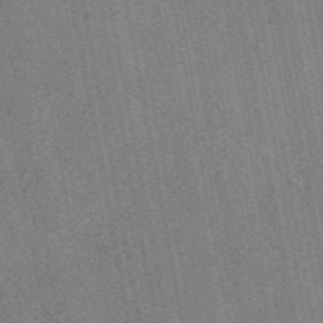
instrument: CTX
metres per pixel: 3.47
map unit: eAb
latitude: 48.8002
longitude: 104.0661
